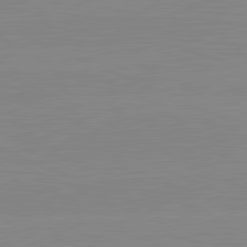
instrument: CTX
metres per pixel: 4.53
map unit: lApd
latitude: 81.6505
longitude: -156.7624
